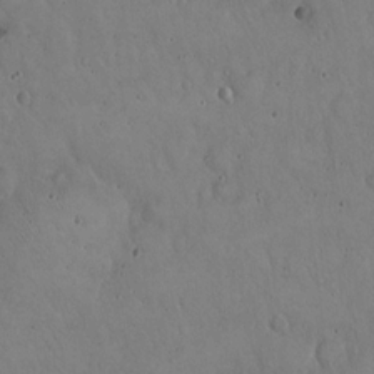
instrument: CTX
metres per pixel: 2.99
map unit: Hto
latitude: 17.5749
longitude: -59.5182
